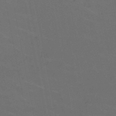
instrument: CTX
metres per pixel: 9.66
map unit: HNb
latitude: -50.1984
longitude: -48.2145
